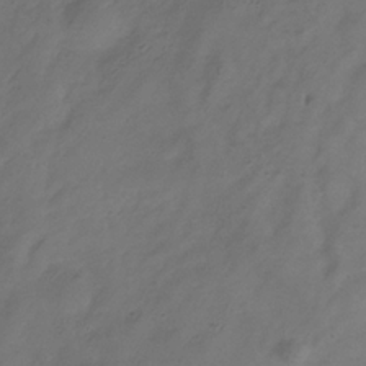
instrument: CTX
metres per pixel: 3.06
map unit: Hve
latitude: -34.2362
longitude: 90.8408
